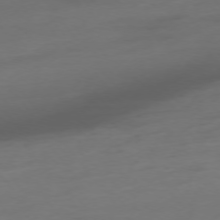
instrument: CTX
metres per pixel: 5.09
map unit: Hpe
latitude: -75.6344
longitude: -15.6127
